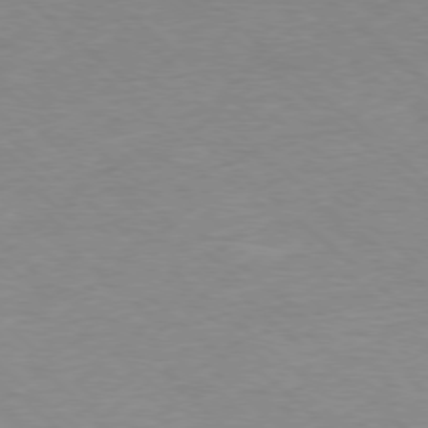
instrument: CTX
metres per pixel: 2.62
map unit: Ap
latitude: -78.0283
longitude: -93.6316
